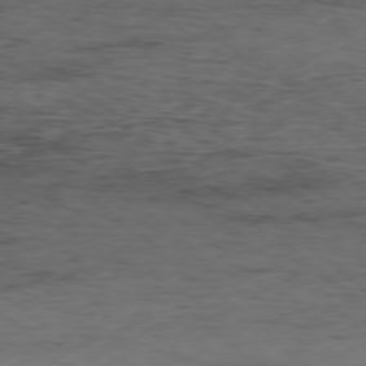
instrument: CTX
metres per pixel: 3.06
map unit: Hpe
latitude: -78.5007
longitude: 16.4818
